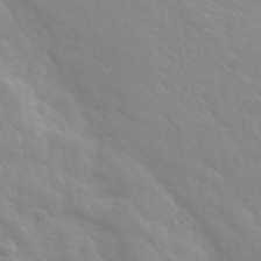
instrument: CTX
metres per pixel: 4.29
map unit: Ave
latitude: 36.8758
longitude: -110.8569
